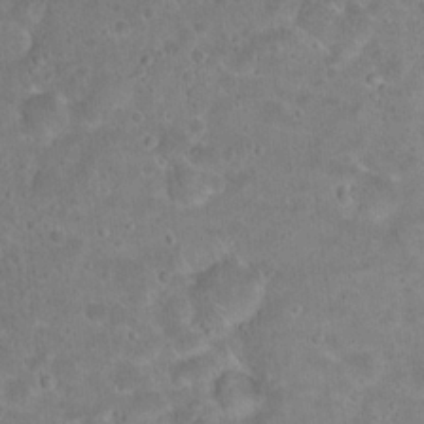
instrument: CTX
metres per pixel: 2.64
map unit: Hto
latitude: 18.1766
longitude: -40.1766
